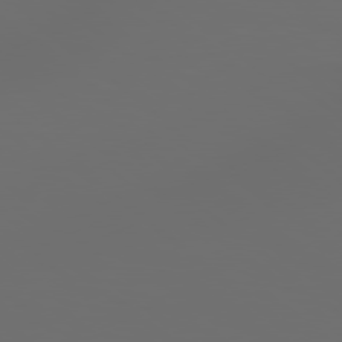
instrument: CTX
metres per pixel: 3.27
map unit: Hpe
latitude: 78.5924
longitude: -174.3656
